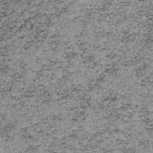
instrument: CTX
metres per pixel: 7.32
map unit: lHb
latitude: -37.4832
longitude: 66.9731
